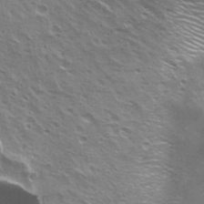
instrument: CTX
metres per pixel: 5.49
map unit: Hto
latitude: 23.2537
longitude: -30.6302
